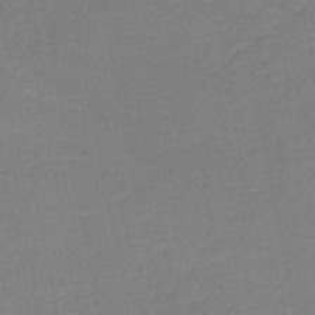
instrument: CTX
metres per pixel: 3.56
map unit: HNb
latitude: -49.7289
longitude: -48.3845
